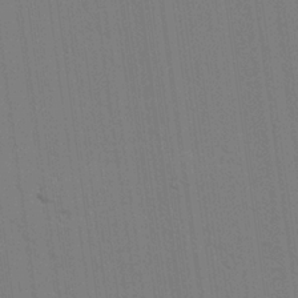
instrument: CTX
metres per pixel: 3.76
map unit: lAvf
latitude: 25.2348
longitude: -111.5182
